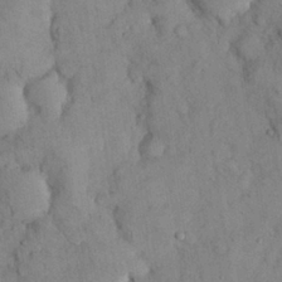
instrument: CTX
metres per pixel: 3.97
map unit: Nhu
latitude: 28.5546
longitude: -72.6113
